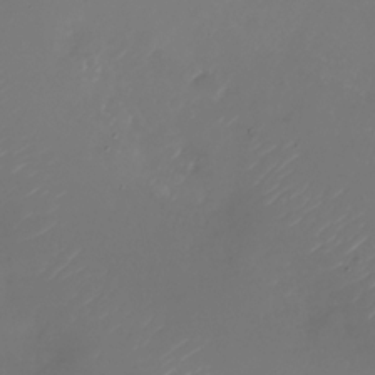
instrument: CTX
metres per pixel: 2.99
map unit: Nhu
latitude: -26.9352
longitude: -73.1970
